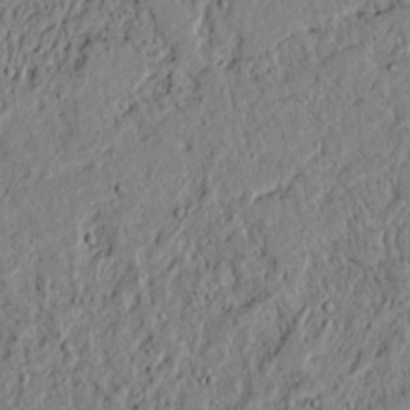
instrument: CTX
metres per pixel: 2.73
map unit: lAvf
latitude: 6.1767
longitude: 167.3699
